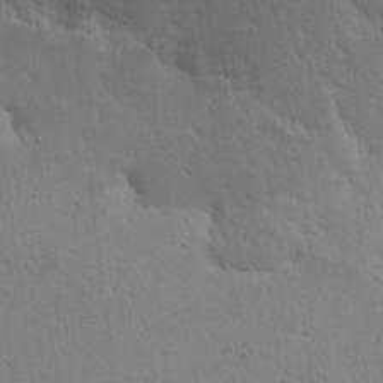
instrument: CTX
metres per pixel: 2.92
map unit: lAvf
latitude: 8.3467
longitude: 169.1998
